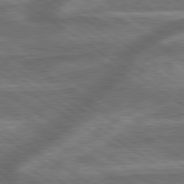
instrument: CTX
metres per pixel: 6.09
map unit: lApd
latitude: 79.6883
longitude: -171.9717
